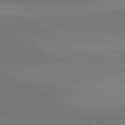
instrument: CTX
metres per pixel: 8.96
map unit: lApd
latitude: 80.5546
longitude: 128.9920
